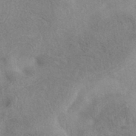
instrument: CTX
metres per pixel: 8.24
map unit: eAb
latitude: 40.1388
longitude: 106.2551
